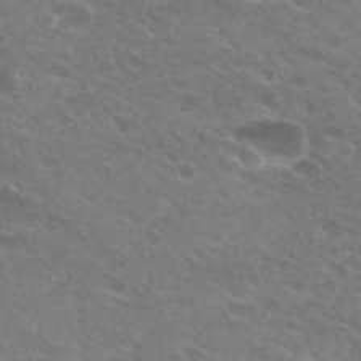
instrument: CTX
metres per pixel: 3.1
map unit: Hto
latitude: 25.3103
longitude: -37.4049
